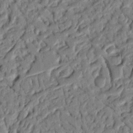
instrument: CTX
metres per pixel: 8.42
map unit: Nhu
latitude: 20.2145
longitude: -78.2901
